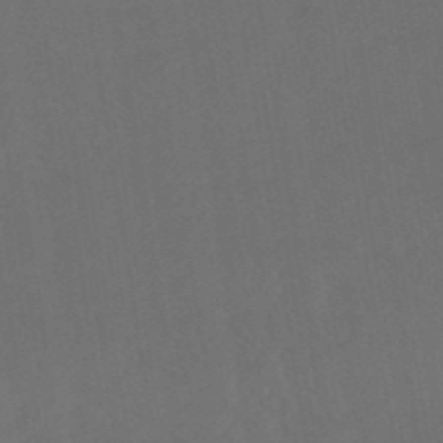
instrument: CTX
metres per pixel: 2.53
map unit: eHb
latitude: -49.8612
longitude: 84.2172
